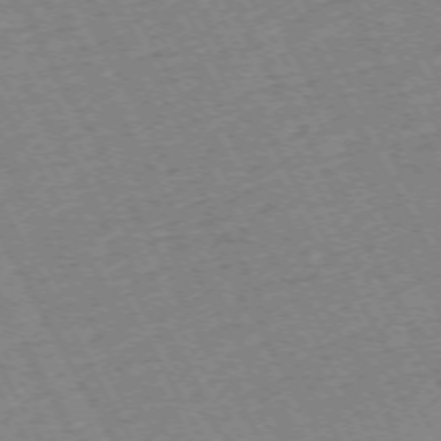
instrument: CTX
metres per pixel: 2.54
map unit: Hpe
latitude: -72.0472
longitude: 11.1620
